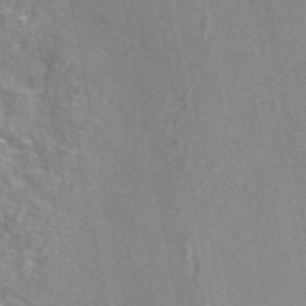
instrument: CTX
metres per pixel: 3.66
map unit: eAb
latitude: 47.1781
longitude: 114.2361
